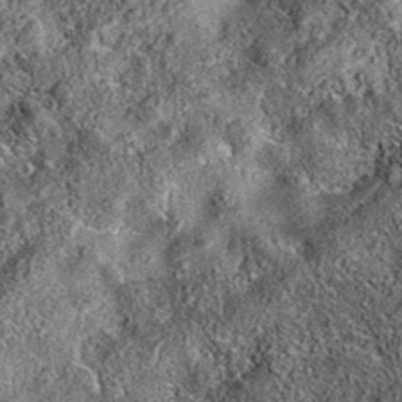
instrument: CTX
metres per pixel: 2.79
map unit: eAb
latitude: 36.3089
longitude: 108.3873
